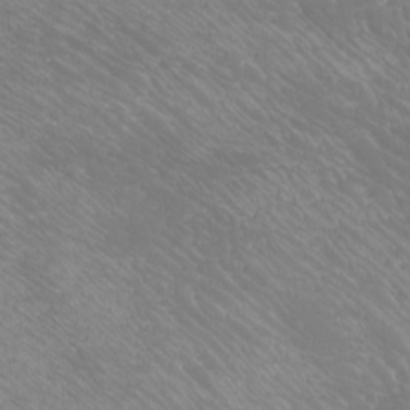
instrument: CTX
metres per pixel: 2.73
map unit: Htu
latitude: -6.3684
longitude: -71.3104
